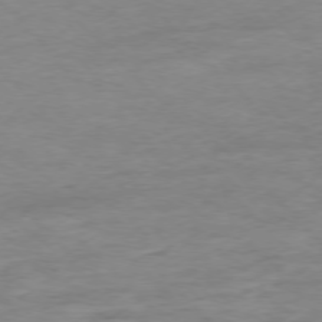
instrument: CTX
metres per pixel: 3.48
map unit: Ap
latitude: -76.8786
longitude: -88.8002
